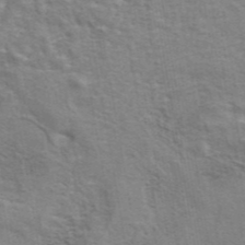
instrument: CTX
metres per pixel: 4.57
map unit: eAb
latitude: 42.9514
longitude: 107.7667
